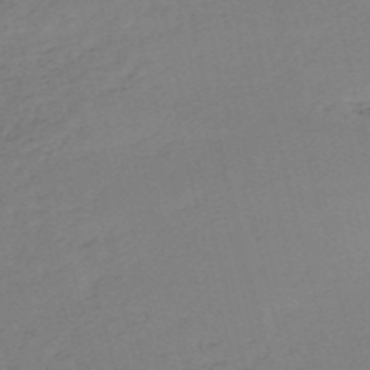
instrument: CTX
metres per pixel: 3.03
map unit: HNb
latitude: -52.4629
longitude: -41.3859
